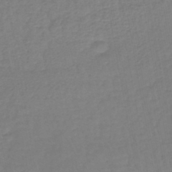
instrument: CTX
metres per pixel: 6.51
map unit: lHb
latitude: -42.5195
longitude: 66.9164
